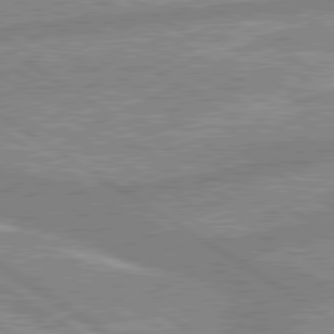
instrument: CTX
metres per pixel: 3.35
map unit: lApd
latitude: 80.1011
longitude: -169.7639
